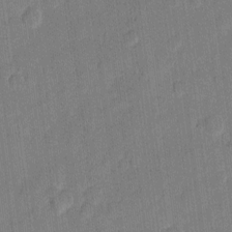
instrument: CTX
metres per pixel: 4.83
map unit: eHh
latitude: 10.8380
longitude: -65.9150
